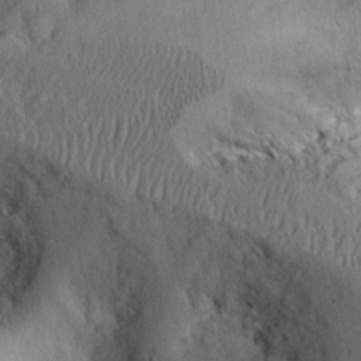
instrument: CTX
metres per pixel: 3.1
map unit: Ht
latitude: 7.9906
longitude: -75.6694
